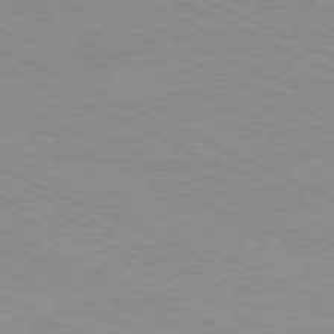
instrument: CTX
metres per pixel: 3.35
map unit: Ap
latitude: -80.9920
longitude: -93.4615
